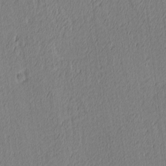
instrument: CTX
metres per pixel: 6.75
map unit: Ave
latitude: 3.7260
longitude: -114.1577
